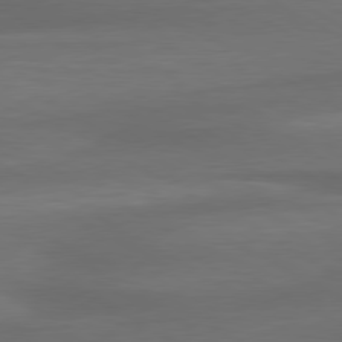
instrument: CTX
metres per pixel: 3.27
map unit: lApd
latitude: 79.0837
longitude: -114.8946
